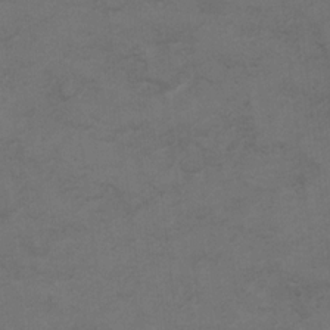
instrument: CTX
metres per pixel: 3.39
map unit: Hto
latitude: 8.1200
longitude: -35.4048
